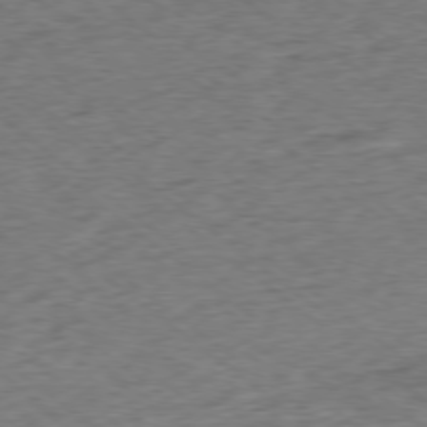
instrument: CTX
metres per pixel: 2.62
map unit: Ap
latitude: -78.1794
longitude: -92.1011
